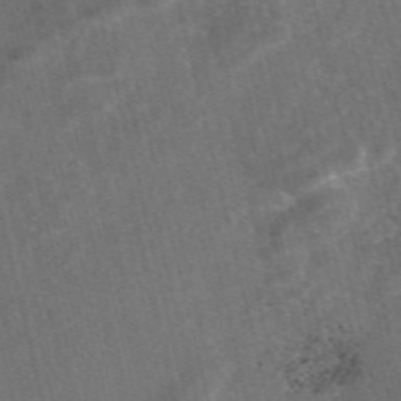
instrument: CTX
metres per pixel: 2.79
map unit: eAb
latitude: 47.2159
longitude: 117.8044
